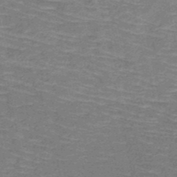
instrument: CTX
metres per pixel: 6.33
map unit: HNb
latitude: -49.5966
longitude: -50.1766
